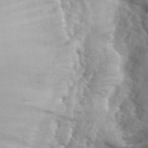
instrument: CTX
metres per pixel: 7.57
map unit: eHh
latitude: 40.4978
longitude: -56.8380
